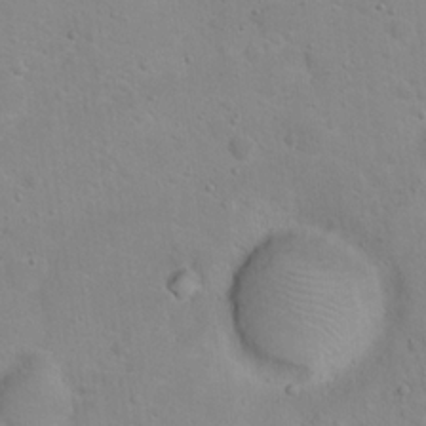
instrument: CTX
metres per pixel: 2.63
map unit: Hto
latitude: 16.4601
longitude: -39.1025
